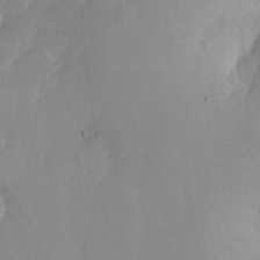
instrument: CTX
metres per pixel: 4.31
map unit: Nhe
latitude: -1.5588
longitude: -58.6302
